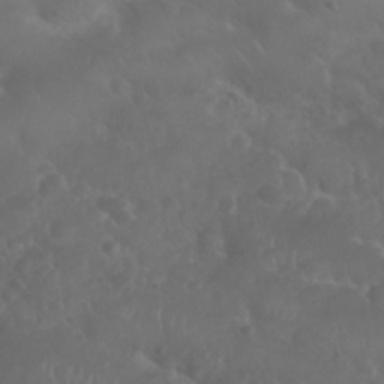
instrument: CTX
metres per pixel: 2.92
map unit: Nhu
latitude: 28.9513
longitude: -55.4993
